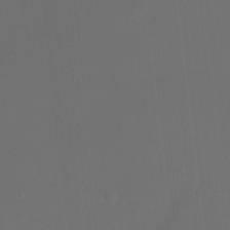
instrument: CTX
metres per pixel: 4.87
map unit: Hto
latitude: -13.0864
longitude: -41.3670
